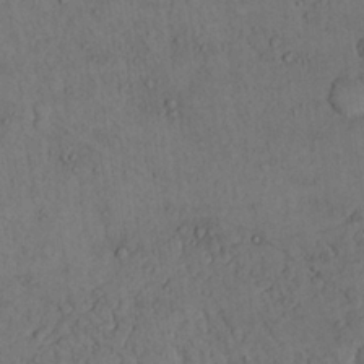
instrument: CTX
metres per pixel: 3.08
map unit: Nhu
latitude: 22.0444
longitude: -71.0458
